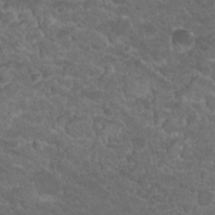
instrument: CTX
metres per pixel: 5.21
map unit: Hto
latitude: 19.6694
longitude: -34.3089
